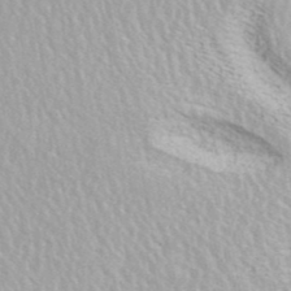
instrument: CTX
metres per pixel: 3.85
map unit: ANa
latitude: 41.0080
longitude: 18.8219
